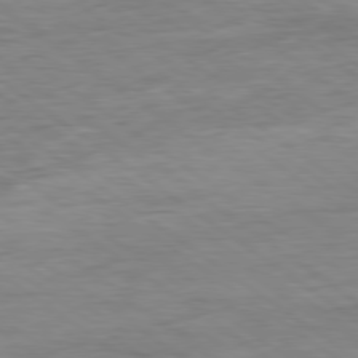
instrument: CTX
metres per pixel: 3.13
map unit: Ap
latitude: -80.0472
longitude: -80.5924
